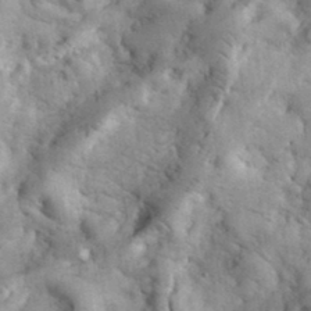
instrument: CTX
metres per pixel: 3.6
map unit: eHh
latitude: 35.1970
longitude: -68.2145
